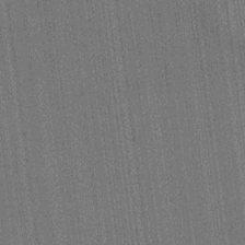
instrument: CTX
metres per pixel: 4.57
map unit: HNhu
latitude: 0.0255
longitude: -5.6694
